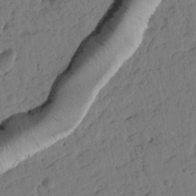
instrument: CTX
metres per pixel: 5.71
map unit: Htu
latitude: 1.5749
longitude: 177.2376
